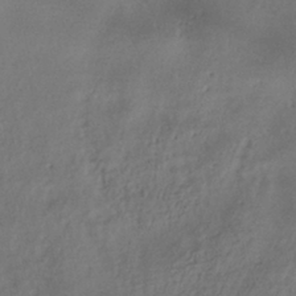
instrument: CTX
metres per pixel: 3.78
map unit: HNhu
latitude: -40.1039
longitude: 98.8597
